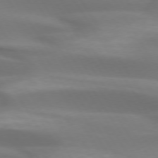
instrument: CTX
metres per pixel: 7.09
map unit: lApd
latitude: 73.9339
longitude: -50.3278
